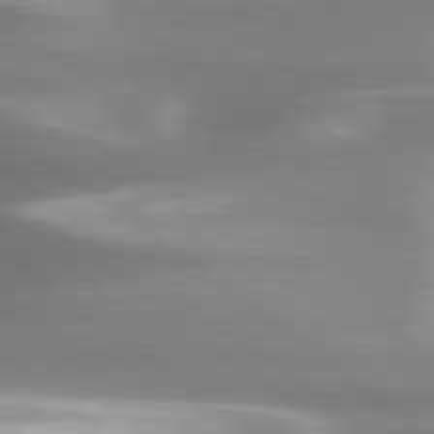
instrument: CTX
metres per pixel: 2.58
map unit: lApd
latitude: 79.8961
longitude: -117.9339
